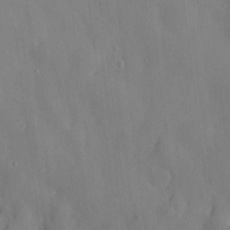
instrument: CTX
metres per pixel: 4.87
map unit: HNhu
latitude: 6.0255
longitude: -4.9703
